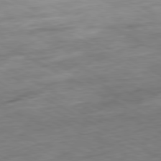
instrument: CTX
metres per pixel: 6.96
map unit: Ap
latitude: -80.9920
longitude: -73.6694
